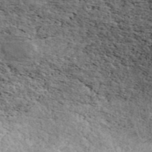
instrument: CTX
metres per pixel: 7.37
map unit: ANa
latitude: 45.4237
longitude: 46.8786
